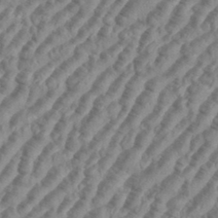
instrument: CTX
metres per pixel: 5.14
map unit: eHh
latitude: 35.9339
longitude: -136.0255
